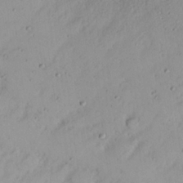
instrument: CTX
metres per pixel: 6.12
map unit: Nhu
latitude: 21.3860
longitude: -70.8002
